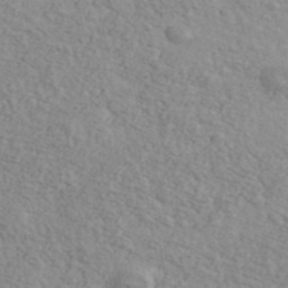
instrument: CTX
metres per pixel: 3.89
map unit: Ave
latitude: 41.7260
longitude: -109.6693
